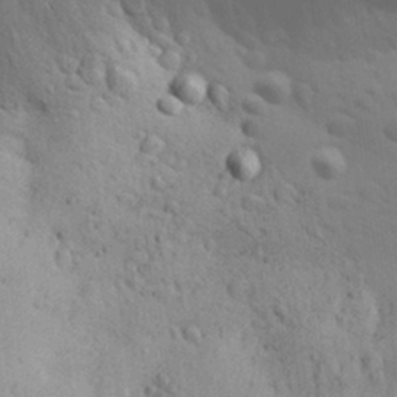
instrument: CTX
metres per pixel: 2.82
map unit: Aa
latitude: 29.1970
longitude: -144.6679
